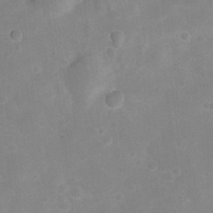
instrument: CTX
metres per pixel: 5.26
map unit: Ht
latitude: -7.4265
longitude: -21.4805
